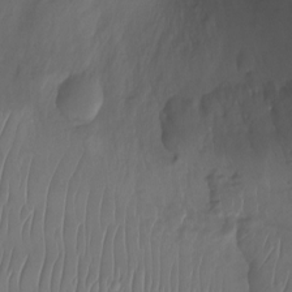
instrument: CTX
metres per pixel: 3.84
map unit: Nhu
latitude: -12.9731
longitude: -63.5182
